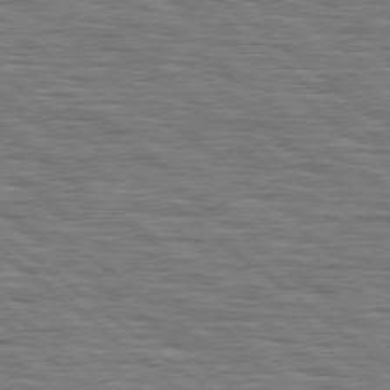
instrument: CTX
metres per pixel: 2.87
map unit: Hpe
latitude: 78.6113
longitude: -120.5168
